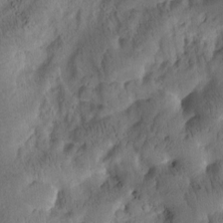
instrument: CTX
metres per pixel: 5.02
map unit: Htu
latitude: -1.5588
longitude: 170.5385
